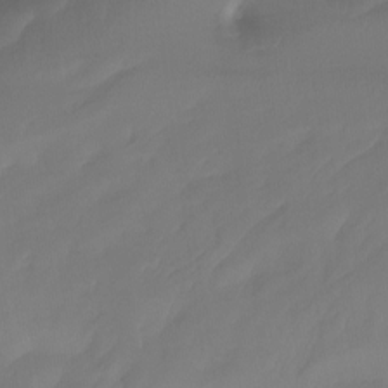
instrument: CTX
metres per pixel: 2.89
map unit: Nhu
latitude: -14.2740
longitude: -58.6868
